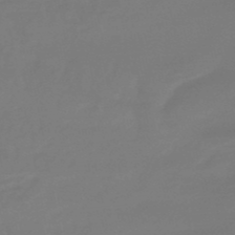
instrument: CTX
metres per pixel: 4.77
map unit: lHb
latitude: -49.3321
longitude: 78.6707
